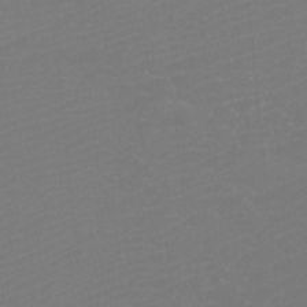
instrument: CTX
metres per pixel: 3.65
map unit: Htu
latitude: -11.4076
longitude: -71.8583
